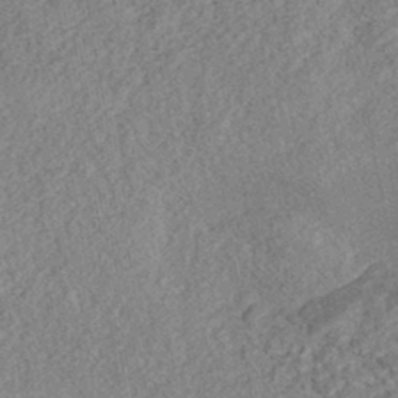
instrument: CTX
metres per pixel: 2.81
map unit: eHh
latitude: -42.7085
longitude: 118.1417
